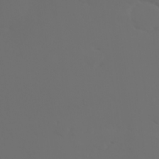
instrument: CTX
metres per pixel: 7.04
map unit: HNhu
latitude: 6.1389
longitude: 14.3307
